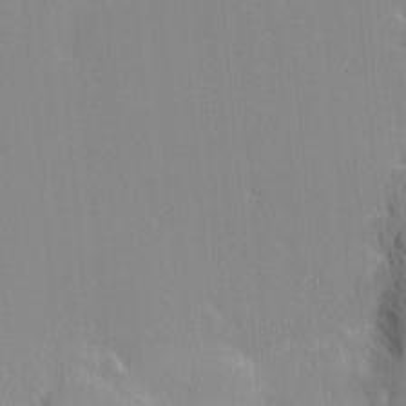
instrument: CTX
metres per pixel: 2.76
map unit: eHh
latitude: -2.2739
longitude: -85.3482
